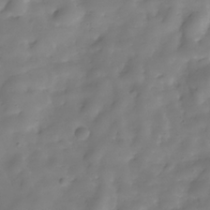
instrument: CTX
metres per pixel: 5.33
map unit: Hve
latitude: -30.7274
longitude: 94.4629
